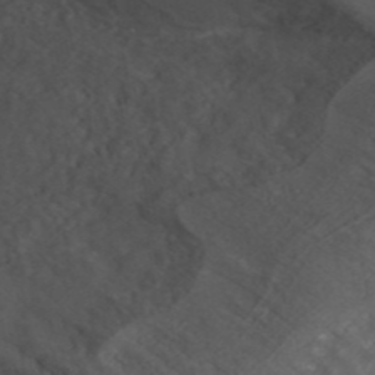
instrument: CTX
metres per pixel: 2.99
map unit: ANa
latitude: 43.6127
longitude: 29.7856
